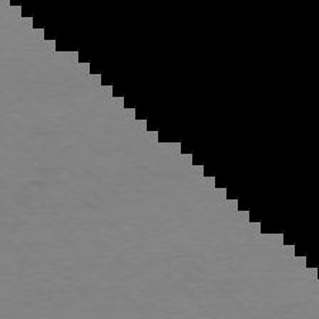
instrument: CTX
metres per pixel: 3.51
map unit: Ap
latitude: -77.0864
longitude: -84.6491
